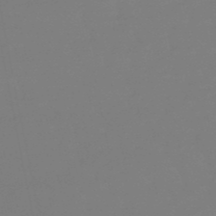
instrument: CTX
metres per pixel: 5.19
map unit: eHb
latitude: -49.7667
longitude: 77.7478
